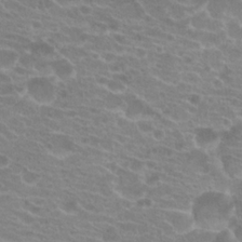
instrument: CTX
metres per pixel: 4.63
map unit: Hto
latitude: 21.3671
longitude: -40.4978
